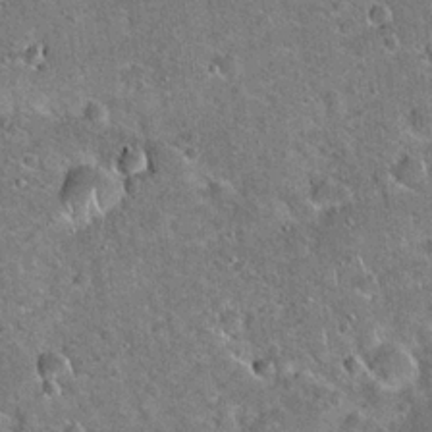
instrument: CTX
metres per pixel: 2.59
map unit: Hto
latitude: 19.5749
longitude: -50.1766
